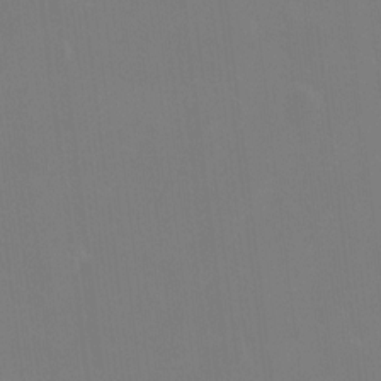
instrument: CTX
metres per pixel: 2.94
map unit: HNhu
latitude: 6.7624
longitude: 5.1809
